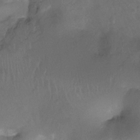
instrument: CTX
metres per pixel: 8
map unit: Hto
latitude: -13.8800
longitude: -43.6694
